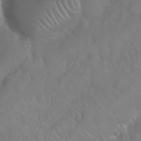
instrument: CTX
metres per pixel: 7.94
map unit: Nhu
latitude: 25.0080
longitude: -61.8016
